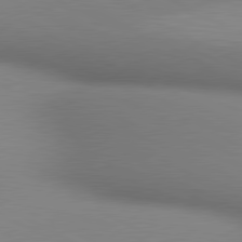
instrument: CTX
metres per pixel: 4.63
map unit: lApd
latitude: 80.5357
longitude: 131.8989
